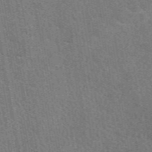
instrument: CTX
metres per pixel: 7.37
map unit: eAb
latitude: 49.2537
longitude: 114.8219
